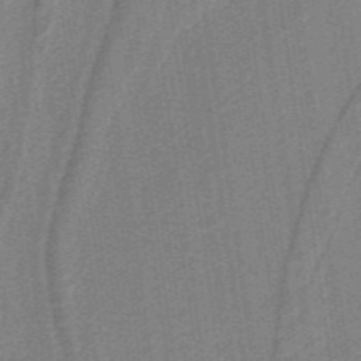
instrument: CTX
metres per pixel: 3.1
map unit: lHb
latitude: -39.3132
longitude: 54.3117
